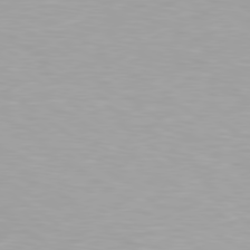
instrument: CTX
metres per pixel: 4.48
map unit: Hpe
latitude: 79.5371
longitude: -129.4237
